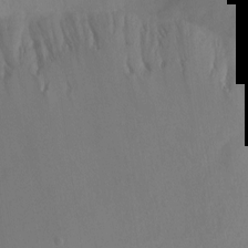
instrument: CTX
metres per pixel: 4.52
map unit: Nhu
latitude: -8.3117
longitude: -40.7624
